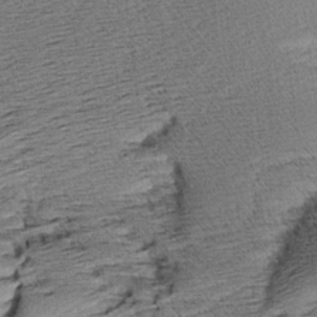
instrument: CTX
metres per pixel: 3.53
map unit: Aa
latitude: 8.3845
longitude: -140.8380
